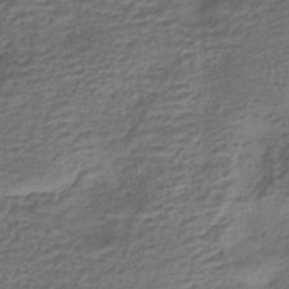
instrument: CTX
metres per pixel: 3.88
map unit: HNhu
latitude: -42.9541
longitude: 103.1620
